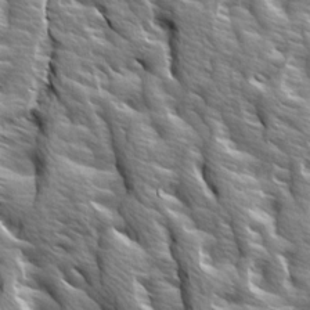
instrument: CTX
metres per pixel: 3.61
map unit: Ave
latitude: 14.9703
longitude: -132.0633
